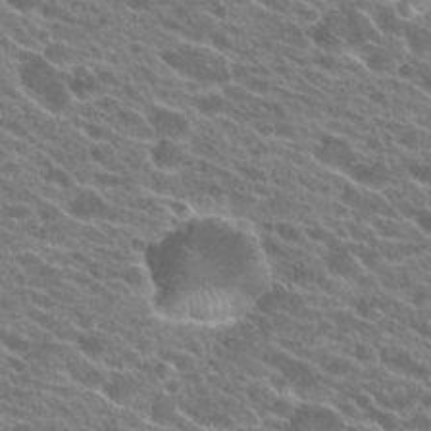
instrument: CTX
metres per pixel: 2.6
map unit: Hto
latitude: 23.0080
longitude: -37.8584
